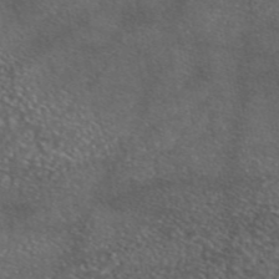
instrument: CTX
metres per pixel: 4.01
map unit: eAb
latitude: 45.5938
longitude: 113.6155
